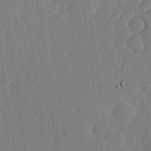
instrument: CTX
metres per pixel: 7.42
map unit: lHvf
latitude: 18.5923
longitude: -115.0836
